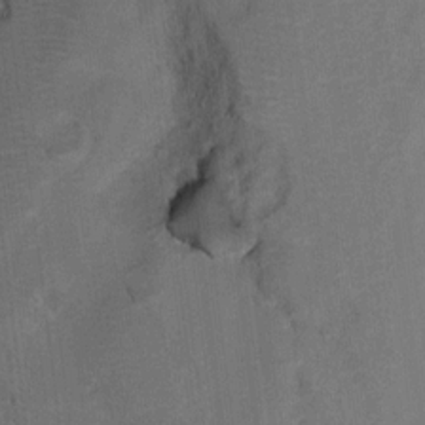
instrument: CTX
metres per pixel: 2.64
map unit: Ht
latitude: 11.4804
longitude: -32.6868
